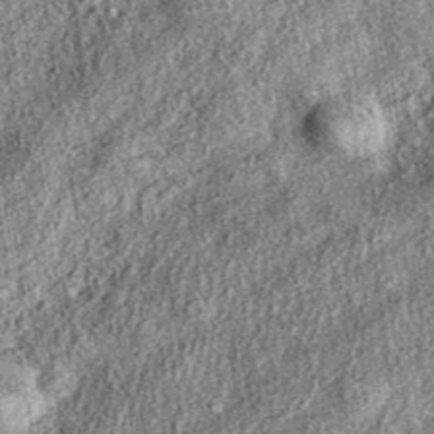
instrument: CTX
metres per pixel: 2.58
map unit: eAb
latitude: 37.9906
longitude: 109.1809
